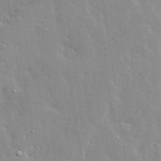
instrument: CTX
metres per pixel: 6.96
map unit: lHvf
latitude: 33.0647
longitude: -92.5923
